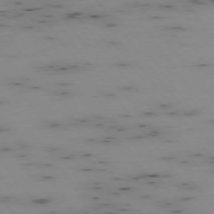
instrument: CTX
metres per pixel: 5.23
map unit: Hpe
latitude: -74.6141
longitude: 3.4643
